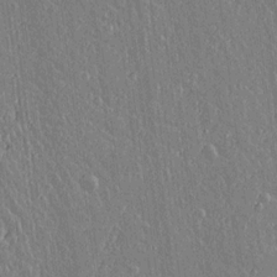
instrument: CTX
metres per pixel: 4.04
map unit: lAvf
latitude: 15.0270
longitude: -128.8002
